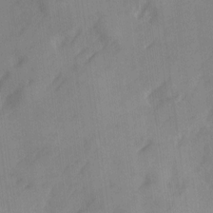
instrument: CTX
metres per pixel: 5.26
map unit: Ave
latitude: 18.6301
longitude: -131.5183
